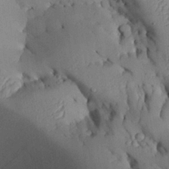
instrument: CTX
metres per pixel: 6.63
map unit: Aa
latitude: 25.8583
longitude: -129.6127
